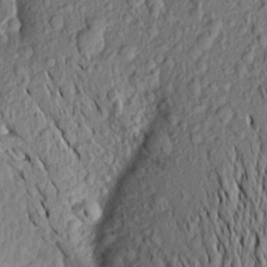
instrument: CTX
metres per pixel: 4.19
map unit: Aa
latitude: 19.5371
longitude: -148.7624
